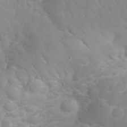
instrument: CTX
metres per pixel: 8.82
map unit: eHh
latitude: 31.0081
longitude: -65.4237
